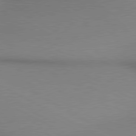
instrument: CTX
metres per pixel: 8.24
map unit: lApd
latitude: 80.3845
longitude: 134.6707
